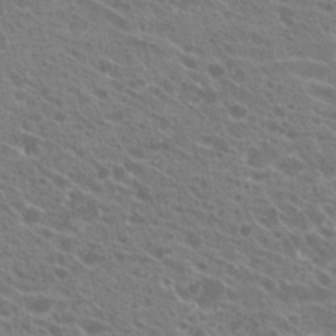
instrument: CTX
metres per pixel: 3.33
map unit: Hto
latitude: 22.6679
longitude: -39.0080
